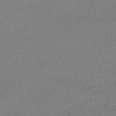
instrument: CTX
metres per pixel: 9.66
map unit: HNhu
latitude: -42.5573
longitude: 97.2754
